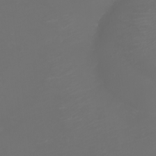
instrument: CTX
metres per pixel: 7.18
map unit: eHh
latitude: -1.4266
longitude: -78.7435
